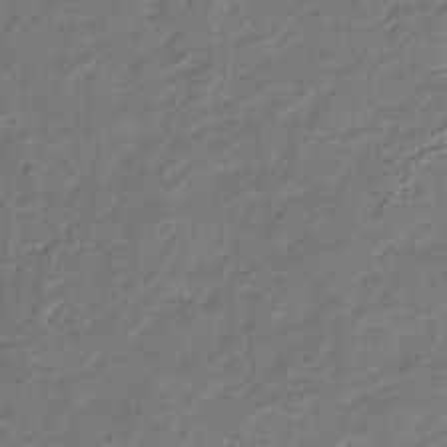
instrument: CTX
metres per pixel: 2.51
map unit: eHb
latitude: -30.2928
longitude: 71.1809
